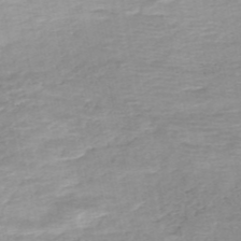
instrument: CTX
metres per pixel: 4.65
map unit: eHh
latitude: -52.8219
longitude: -24.4978
